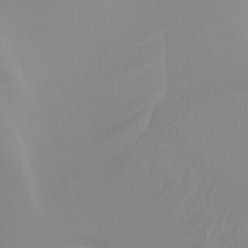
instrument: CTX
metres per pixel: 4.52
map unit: Ht
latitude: -13.5021
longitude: -50.8758
